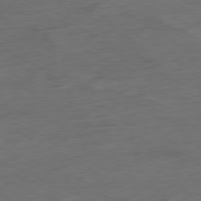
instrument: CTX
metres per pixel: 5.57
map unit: Ap
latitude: -80.2929
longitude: -91.8772
